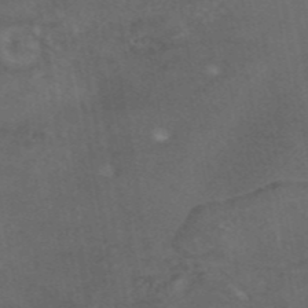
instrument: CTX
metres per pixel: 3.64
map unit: eAb
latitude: 46.1011
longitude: 114.3873
